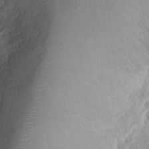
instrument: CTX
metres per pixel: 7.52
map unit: Ht
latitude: 10.3278
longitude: -74.2900
